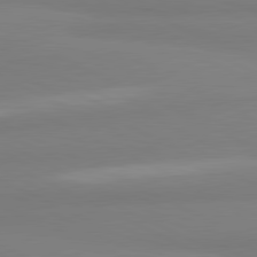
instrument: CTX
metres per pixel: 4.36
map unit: lApd
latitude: 81.1970
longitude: 179.1431
